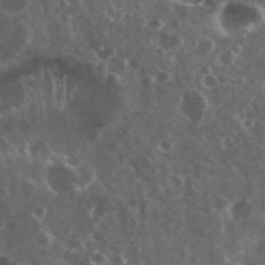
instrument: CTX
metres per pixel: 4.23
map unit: eHh
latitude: 35.0080
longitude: -59.6883
